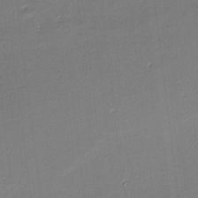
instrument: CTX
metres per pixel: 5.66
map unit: eHh
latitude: -3.1431
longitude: -81.6316
